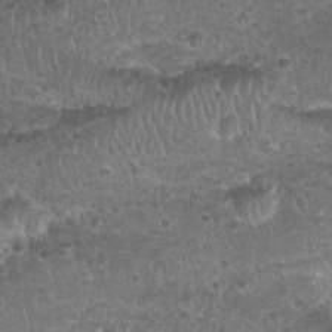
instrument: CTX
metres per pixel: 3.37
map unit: Nhu
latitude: 25.2348
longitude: -51.9906
